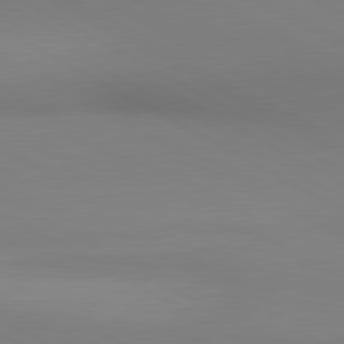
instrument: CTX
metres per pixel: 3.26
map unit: lApd
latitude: 80.6490
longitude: 146.4251
